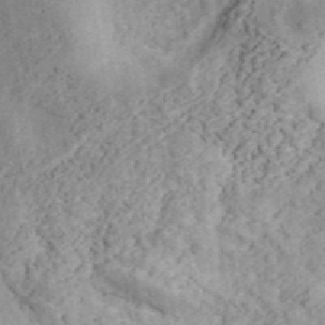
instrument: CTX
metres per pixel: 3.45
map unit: ANa
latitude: 44.6301
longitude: 45.7856
